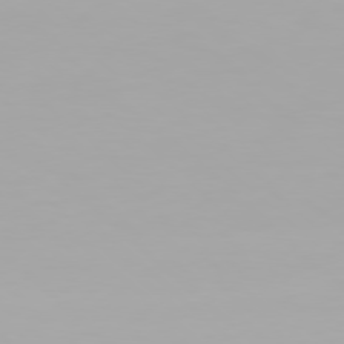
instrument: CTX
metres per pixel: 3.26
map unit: Hpe
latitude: 77.2915
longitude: -138.0633
